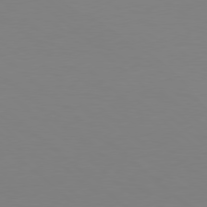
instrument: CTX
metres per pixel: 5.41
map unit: Hpe
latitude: 77.9717
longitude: -172.5356
